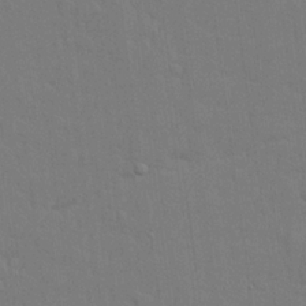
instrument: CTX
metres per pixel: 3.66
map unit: lHvf
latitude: 22.7435
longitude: 142.3117
